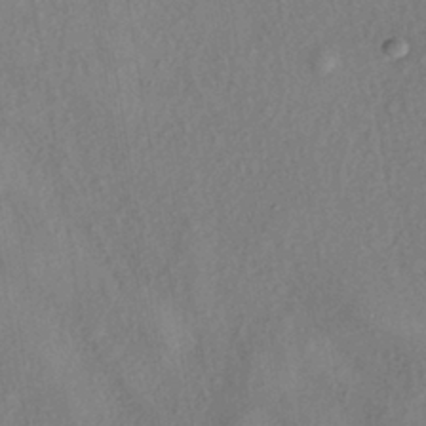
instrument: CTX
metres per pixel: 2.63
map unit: eHh
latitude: -40.7463
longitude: 119.8800
